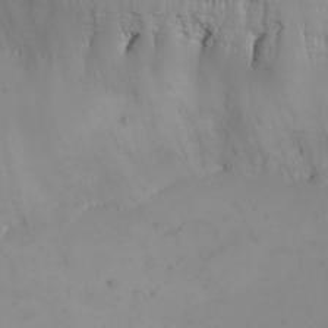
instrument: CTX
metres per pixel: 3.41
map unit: eHh
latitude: -5.7099
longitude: -87.1025
